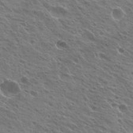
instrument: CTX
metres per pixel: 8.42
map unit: Hto
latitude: 24.2522
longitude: -30.5735
